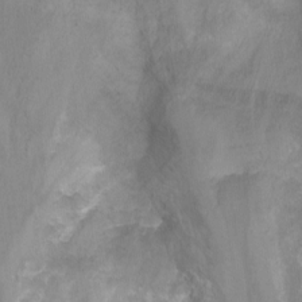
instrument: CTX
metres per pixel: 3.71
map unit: Nhu
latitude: -7.3131
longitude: -51.1970
